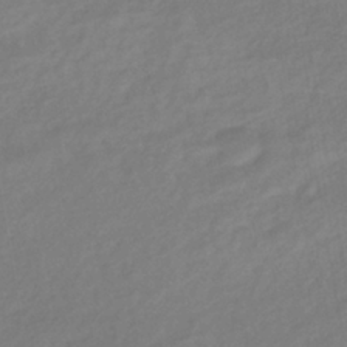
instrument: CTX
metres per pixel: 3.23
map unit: lHb
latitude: -37.5210
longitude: 72.0850
